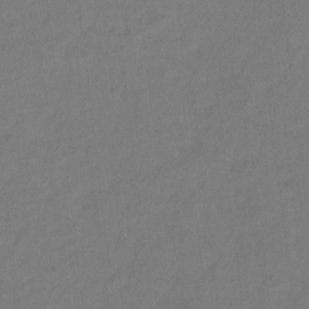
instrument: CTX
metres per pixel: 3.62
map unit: Hto
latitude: -2.1227
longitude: -34.3278
